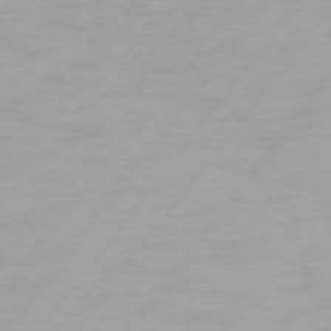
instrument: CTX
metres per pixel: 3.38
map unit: Hpe
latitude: 74.3845
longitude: -129.3482
